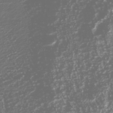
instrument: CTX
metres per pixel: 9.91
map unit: Nhu
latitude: -39.7667
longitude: -82.3089
